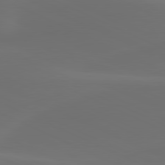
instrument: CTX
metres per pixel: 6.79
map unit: lApd
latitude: 80.6301
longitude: -82.5167
